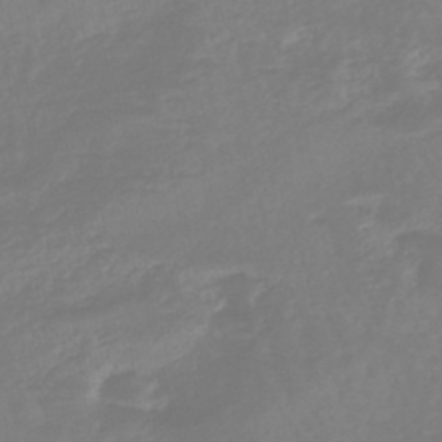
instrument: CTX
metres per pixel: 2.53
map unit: eHb
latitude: -45.7478
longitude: 79.6721
